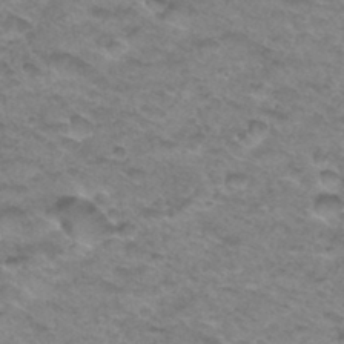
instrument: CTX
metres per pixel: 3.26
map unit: Hto
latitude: 34.1011
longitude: -48.4412
